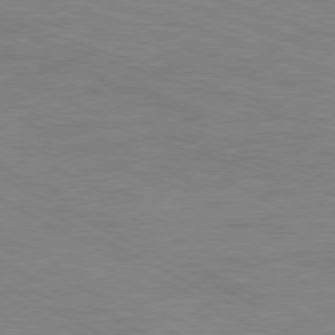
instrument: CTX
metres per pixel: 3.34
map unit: Ap
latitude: -81.6344
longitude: -72.1200
